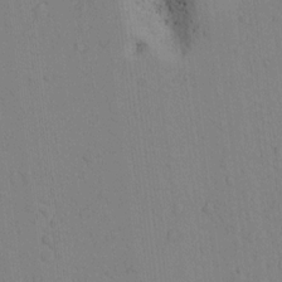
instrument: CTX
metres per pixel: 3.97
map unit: lAvf
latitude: 9.0836
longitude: 167.4643
